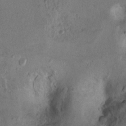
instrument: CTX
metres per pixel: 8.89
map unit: Ht
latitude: 9.6127
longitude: -31.9151
